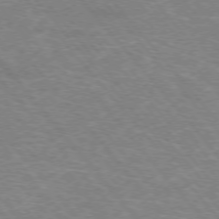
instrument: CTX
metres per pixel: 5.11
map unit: Hpe
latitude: -76.5574
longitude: -13.6505
